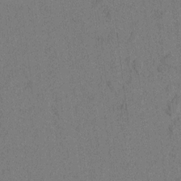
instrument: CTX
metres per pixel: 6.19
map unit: lAvf
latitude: 4.6868
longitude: 158.1605
